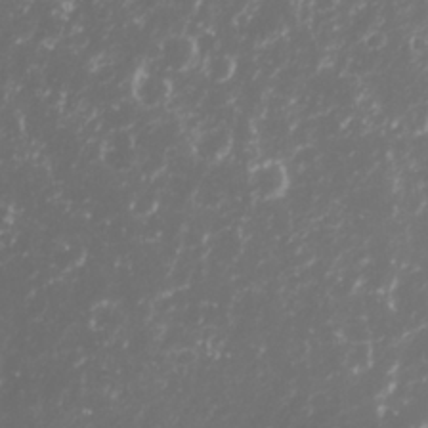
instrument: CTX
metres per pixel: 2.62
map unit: Nhu
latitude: 27.2915
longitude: -60.2900
